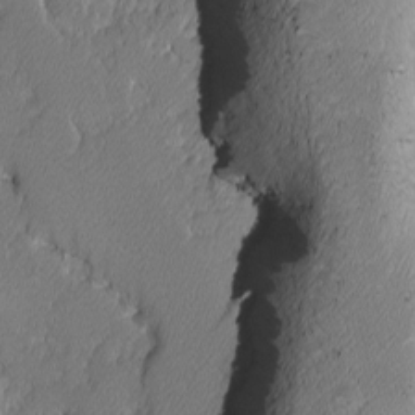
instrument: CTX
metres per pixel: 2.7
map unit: Ave
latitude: -9.8422
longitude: -116.9136
